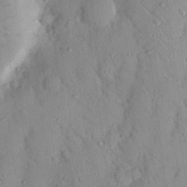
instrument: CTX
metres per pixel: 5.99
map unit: Nhu
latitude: 18.3467
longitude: -78.0633
